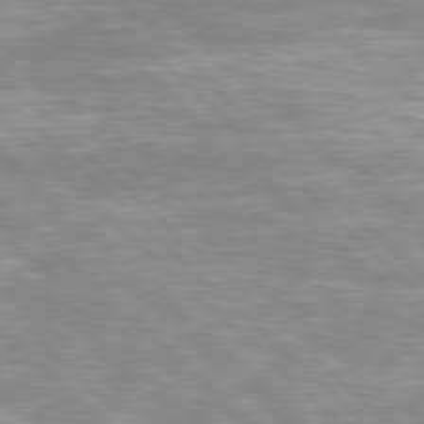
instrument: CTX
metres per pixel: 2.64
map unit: Hpe
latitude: 77.9717
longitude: -124.2900
